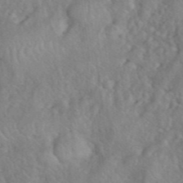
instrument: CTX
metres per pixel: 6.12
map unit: eHh
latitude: 40.3845
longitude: -56.4601
